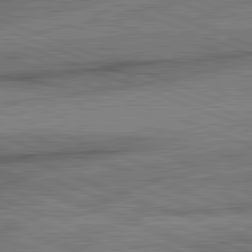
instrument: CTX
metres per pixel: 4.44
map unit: lApd
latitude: 82.2900
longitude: -161.5371
